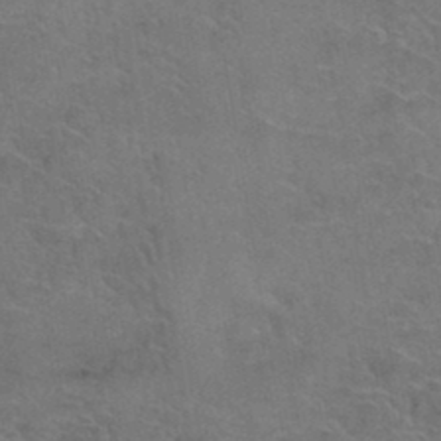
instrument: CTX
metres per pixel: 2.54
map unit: Hto
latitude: 36.6302
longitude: -46.1200
